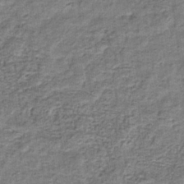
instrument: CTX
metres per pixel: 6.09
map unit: eHb
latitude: -34.2550
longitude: 76.1606
